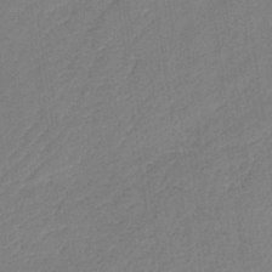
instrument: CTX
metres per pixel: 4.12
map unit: HNb
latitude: -36.5573
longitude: 57.0108
